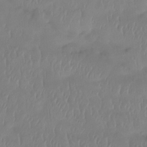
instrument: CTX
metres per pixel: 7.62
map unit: Htu
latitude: -14.8786
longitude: -46.4979
